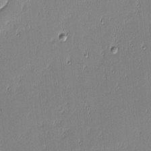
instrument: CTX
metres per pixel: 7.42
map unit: eHh
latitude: -3.3131
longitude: -82.9513
